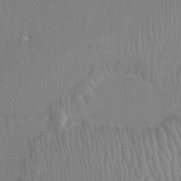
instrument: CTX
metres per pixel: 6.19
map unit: Ht
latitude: -0.7275
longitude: -17.8205
